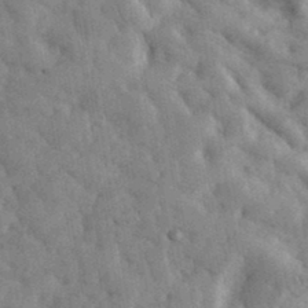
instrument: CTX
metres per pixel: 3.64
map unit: eHh
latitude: 35.2348
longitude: -68.7435
